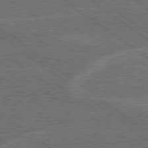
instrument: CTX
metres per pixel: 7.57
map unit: Hpe
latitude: 78.7247
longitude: -161.2537
